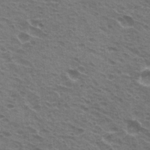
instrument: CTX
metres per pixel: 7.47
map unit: Hto
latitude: 22.3089
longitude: -31.9528
